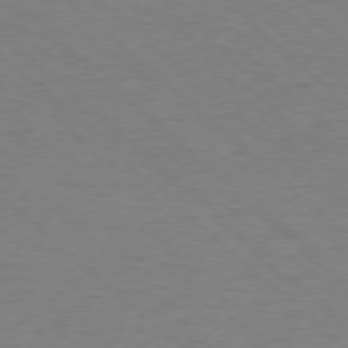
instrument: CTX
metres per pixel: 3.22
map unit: Ap
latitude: -78.3117
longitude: -68.4979
